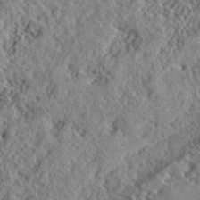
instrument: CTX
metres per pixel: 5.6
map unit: lHvf
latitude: 40.8002
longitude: -88.4790
